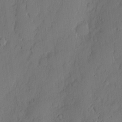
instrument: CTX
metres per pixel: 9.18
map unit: eHh
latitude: 3.6127
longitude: -76.0633
